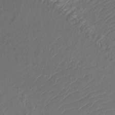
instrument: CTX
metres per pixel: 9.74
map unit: Htu
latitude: -11.1431
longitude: -72.8380
